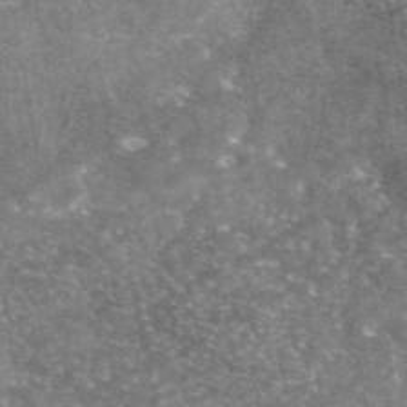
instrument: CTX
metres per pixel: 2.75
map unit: eAb
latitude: 46.2145
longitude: 123.7100
